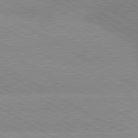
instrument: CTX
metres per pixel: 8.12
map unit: lApd
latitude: 80.2900
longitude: -146.9514
